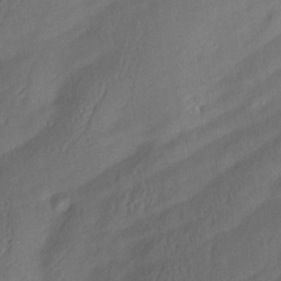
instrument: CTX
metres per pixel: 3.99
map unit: Aa
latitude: 10.4034
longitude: -142.7813
